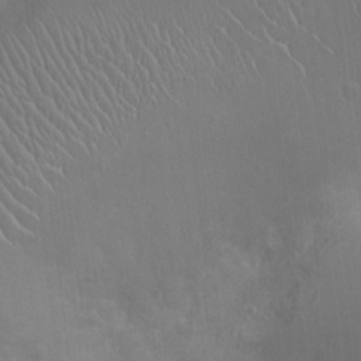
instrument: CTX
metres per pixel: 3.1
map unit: Ht
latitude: -3.2186
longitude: -16.3089
